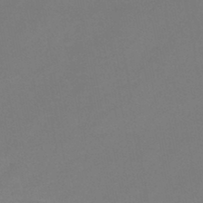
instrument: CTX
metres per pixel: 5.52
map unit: HNb
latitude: -47.0864
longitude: -35.6316
